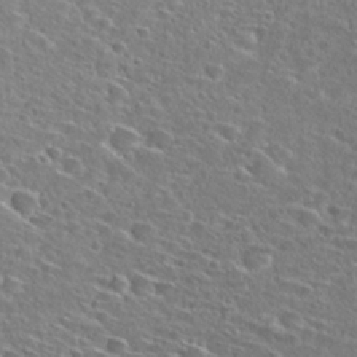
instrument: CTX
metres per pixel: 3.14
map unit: Hto
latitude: 27.0648
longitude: -46.4790
